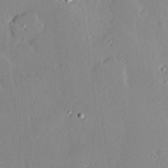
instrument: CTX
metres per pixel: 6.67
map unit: Hve
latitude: 24.8002
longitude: -93.5749
